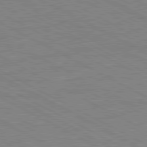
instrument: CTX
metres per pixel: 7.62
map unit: Ap
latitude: -81.7100
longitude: -72.4034
